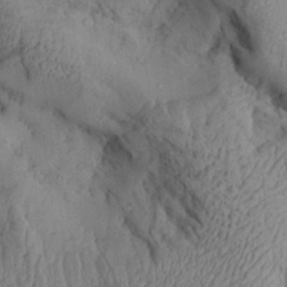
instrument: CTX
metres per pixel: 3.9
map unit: Aa
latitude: 27.5371
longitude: -133.4049
